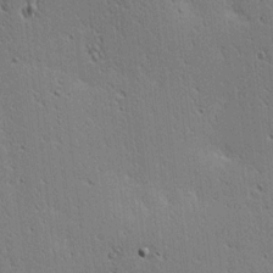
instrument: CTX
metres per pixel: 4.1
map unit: lAa
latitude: 13.0837
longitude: -107.7828
